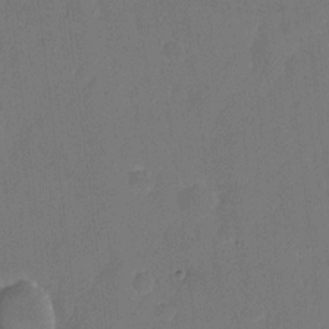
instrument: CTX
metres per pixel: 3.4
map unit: eHh
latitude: 5.5560
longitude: -66.7813
